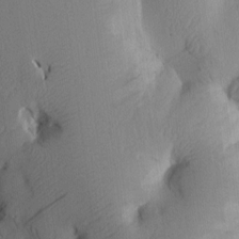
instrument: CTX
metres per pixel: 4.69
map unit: Htu
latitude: 0.8569
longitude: 175.9178
